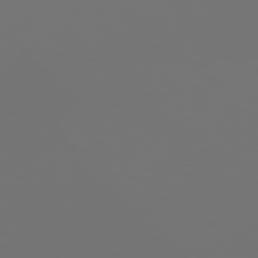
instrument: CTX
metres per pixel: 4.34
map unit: Hpe
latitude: 77.4426
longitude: -177.5560
